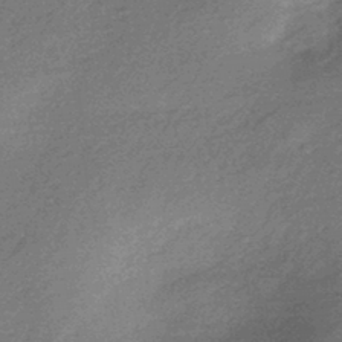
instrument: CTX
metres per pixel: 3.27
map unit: HNhu
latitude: -42.5195
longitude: 92.8786
